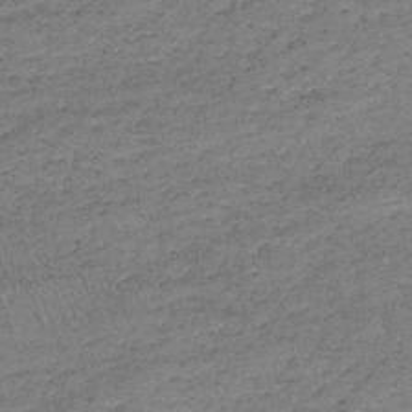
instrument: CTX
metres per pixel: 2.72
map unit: lHb
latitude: -39.6722
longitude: 67.9367
